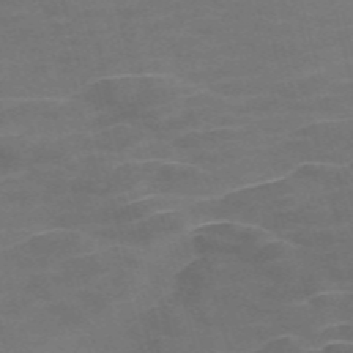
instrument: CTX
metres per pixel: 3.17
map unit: Nve
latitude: -58.1983
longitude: 65.7856
